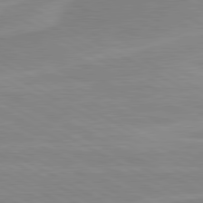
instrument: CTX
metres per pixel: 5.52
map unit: lApd
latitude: 80.4979
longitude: 171.2754
